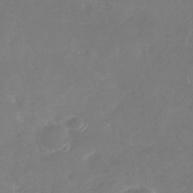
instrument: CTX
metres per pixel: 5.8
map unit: Nhu
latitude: -29.4643
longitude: -70.5357
